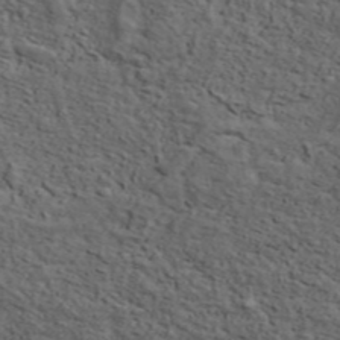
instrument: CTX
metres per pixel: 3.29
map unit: ANa
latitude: 47.7450
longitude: -82.9324
